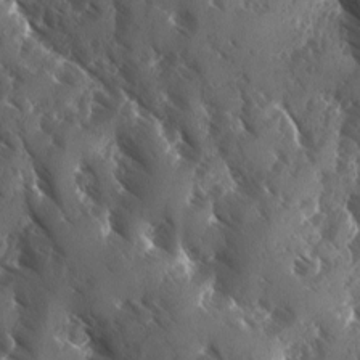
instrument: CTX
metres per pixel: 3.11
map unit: Ave
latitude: -10.7085
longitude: -118.7813
